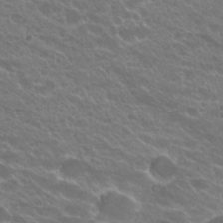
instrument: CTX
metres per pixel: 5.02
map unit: Hto
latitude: 24.3656
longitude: -37.1781
